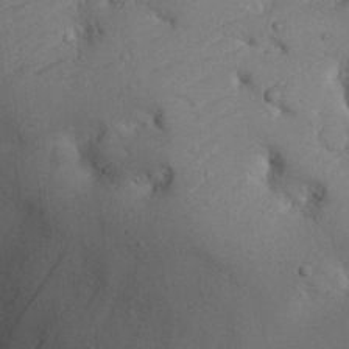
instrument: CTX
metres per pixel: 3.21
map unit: Nhu
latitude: 20.1389
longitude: -74.8380
